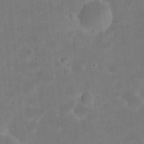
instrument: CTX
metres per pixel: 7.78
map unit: eHh
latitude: 21.6505
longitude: -63.1781
